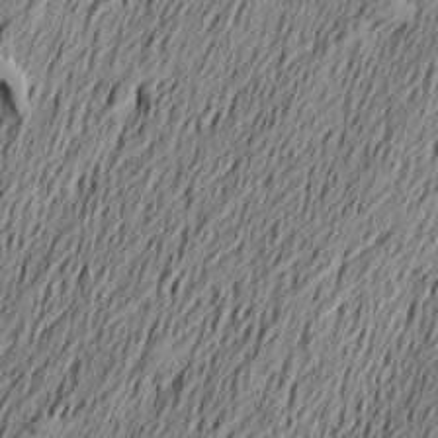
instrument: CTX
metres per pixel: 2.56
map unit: Nve
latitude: -9.2754
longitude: 173.6722
